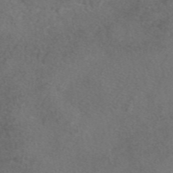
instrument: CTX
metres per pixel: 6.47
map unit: eAb
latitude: 48.2522
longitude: 108.5952
